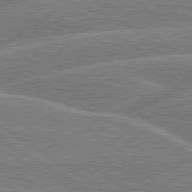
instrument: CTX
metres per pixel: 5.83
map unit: lApd
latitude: 79.6505
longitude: -131.2348
